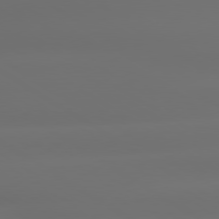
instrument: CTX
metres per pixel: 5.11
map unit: lApd
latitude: 79.4616
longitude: -138.2145
